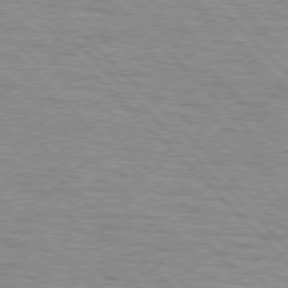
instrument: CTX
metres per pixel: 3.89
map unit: lApd
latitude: 76.8758
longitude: -77.8961
